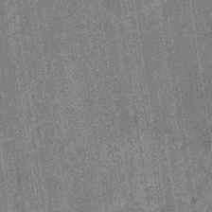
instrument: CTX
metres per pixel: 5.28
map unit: eHb
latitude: -40.4251
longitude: 82.4440
